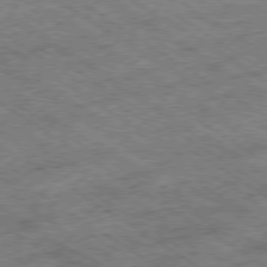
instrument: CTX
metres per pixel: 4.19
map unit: Ap
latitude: -79.5588
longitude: -51.2537
